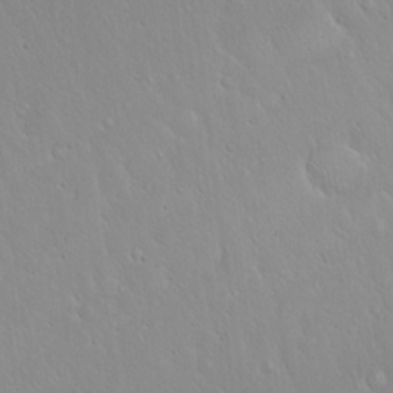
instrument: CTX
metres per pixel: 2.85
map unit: Hto
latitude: 17.1781
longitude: -56.8946
